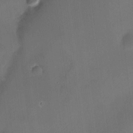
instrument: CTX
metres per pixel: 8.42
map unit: HNhu
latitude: 8.3467
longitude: 10.1606
